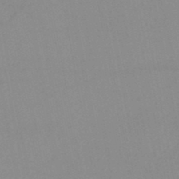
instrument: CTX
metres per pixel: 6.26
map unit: lHb
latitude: -44.5007
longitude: 77.0486
